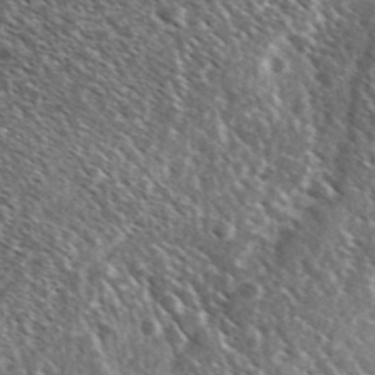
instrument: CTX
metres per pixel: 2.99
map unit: Ave
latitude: 37.4238
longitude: -110.1011
